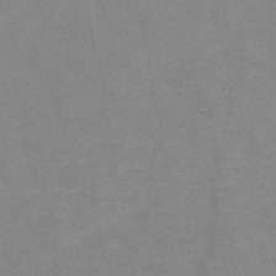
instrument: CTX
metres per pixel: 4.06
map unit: HNb
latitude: -47.2565
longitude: -47.6316
